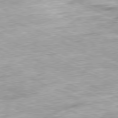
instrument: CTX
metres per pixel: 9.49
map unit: Ap
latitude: -81.2754
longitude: -88.0633
